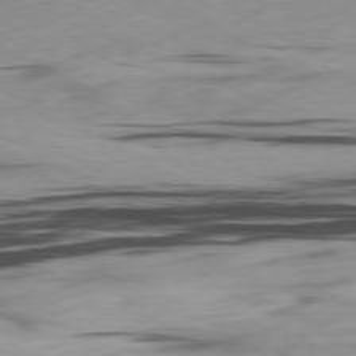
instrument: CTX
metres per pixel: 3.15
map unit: Ap
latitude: -79.5021
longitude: -72.1011
